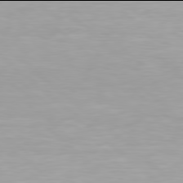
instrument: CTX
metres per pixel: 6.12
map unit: Hpe
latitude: 77.9906
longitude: -133.5371
